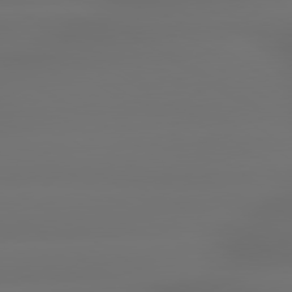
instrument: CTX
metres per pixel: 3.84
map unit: lApd
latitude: 79.3860
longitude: -137.6883
